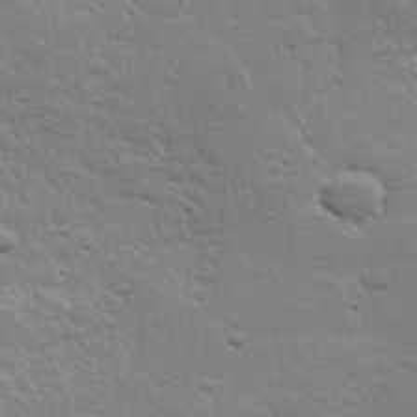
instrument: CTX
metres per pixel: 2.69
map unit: Hve
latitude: 24.2333
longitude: 144.7841
